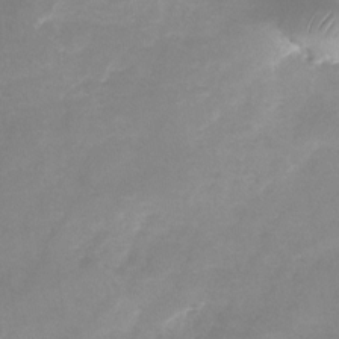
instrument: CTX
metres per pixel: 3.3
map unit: Nhu
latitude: -25.1242
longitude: -69.8961
